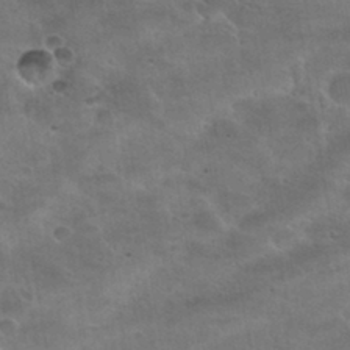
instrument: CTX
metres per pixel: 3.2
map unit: Nhu
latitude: 30.8947
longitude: -53.5560
